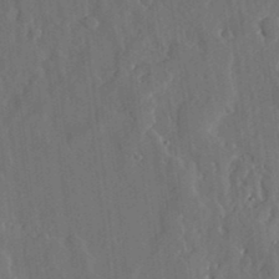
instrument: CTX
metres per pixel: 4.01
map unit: lHvf
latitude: 19.4237
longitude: -113.1781
